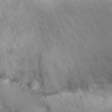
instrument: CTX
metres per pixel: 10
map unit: Nhu
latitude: 25.8016
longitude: -70.7435
